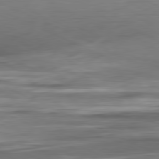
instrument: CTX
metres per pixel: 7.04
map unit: Ap
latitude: -81.3888
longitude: -68.8380
